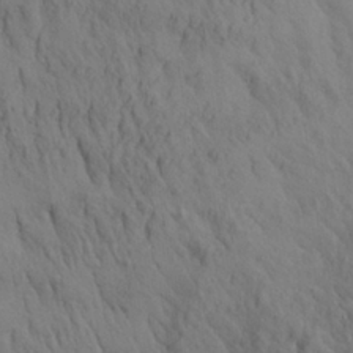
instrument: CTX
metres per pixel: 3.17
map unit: Aa
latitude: 25.9717
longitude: -144.2711
